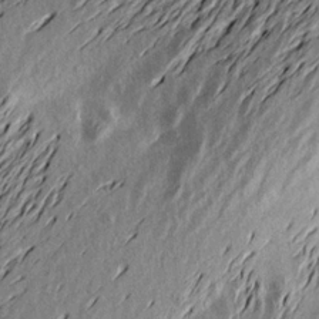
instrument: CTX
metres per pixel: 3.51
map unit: Aa
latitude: 19.5749
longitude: -145.5749
